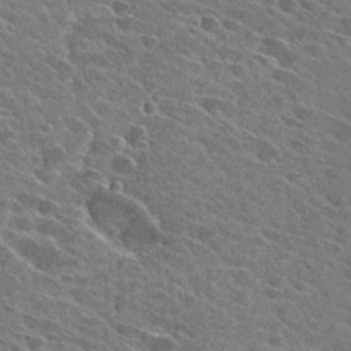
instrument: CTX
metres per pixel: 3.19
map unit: Hto
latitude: 27.6883
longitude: -42.9136
